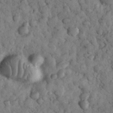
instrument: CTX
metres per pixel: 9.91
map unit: eHh
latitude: 33.4237
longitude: -69.2726
